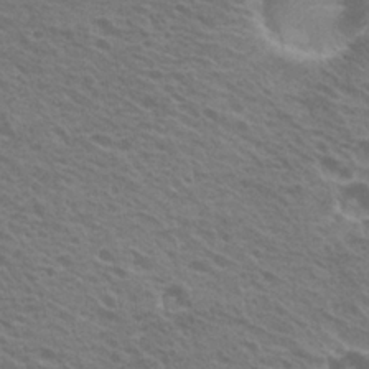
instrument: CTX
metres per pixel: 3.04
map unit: Hto
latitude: 21.7261
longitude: -31.1970
